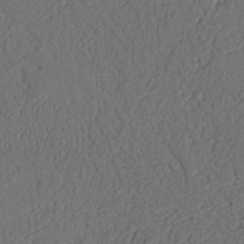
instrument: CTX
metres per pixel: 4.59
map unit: Nhu
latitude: 19.8772
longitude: -77.9339
